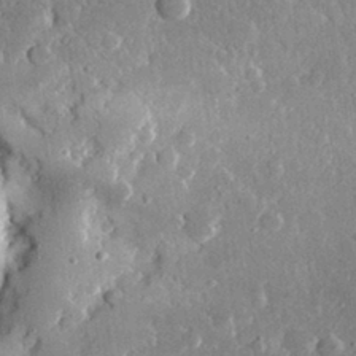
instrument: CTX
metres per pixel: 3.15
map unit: lHvf
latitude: 31.3860
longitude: -89.7450
